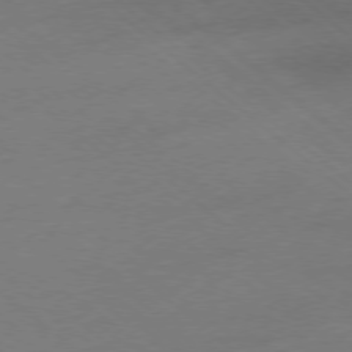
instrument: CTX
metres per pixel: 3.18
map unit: Ap
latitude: -78.3684
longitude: -56.1955
